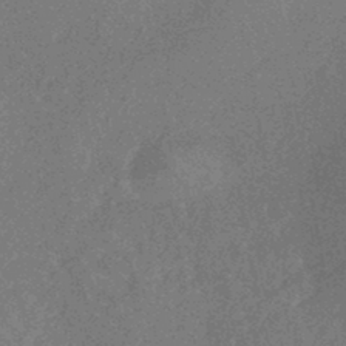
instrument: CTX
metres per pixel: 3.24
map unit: HNhu
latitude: -45.1809
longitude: 99.4643
